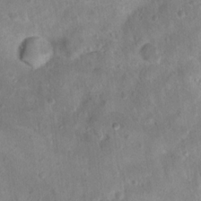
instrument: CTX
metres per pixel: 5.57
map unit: Hto
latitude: 17.2348
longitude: -40.1388
